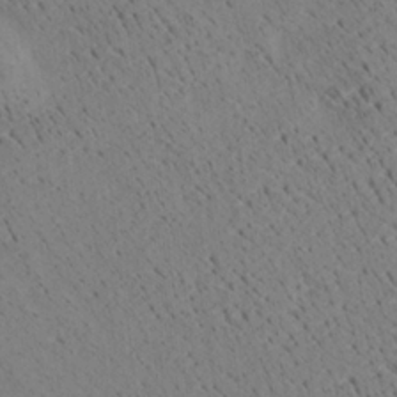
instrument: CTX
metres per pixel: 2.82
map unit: Aa
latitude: 21.8961
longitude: -140.3278
